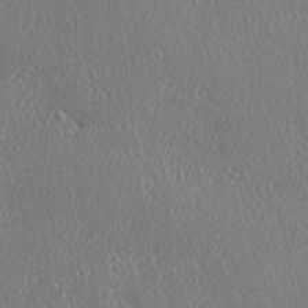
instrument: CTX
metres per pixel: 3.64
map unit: Ave
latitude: 22.1200
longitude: -136.3845
